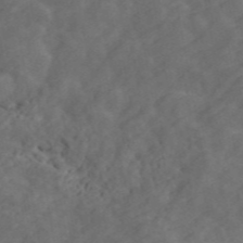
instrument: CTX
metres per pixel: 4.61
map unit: ANa
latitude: 47.5938
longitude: -83.9906
